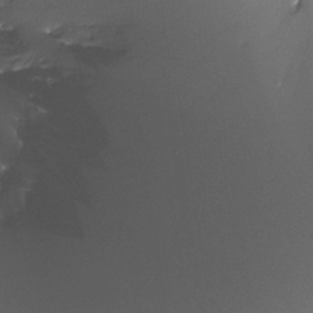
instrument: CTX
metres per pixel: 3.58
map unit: Ht
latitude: -12.1417
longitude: -45.2537
